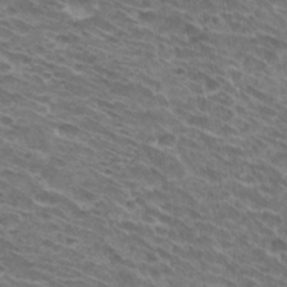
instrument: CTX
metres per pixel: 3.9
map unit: Hto
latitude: 32.4601
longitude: -42.1767
